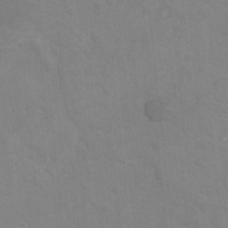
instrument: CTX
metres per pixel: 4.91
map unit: Hto
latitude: -7.4265
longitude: -50.9702
